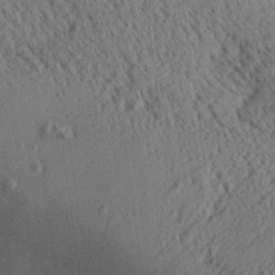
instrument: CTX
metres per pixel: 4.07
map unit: Aa
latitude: 24.4223
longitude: -134.7624
